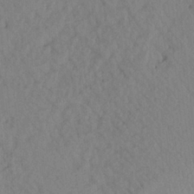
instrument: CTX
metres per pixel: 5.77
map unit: Aa
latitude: 21.8584
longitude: -147.8206
